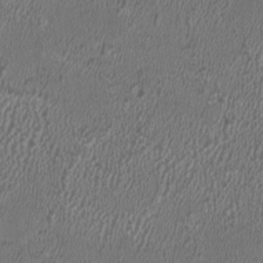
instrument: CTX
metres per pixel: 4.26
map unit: HNhu
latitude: 0.7057
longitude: -0.7246
